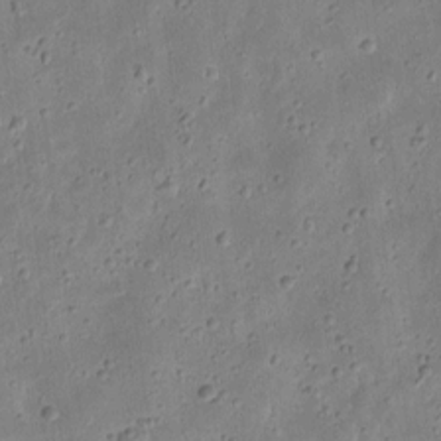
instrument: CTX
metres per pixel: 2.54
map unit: eHh
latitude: 9.3104
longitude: -72.3657
